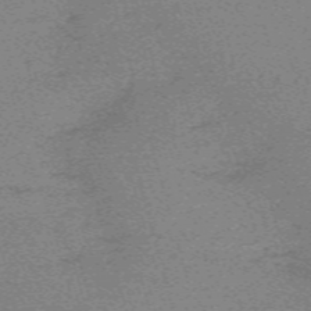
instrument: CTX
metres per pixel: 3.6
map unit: eHh
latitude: -61.1620
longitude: 51.7855
